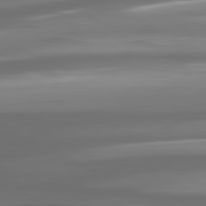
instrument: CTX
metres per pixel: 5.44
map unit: lApd
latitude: 80.9703
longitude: -139.1970
